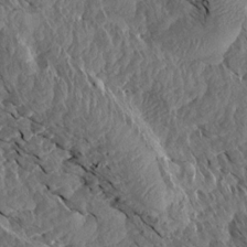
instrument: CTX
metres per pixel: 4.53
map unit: Aa
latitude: 13.9339
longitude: -140.4601
